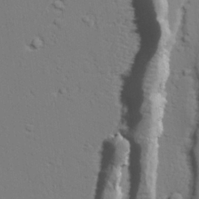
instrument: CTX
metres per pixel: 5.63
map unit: lAvf
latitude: 27.3293
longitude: -108.5356
